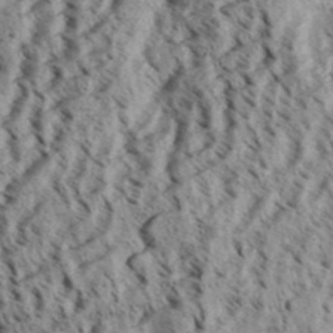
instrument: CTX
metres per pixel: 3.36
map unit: Aa
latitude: 31.9906
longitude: -137.1781
